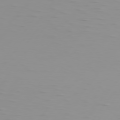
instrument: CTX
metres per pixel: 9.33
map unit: Hpe
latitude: 75.7828
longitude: -125.4048
